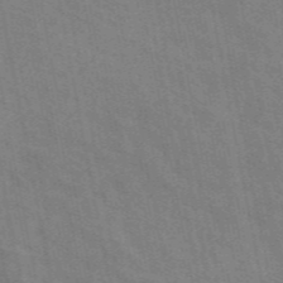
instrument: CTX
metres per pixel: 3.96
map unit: ANa
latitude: 48.2522
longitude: -75.4426
